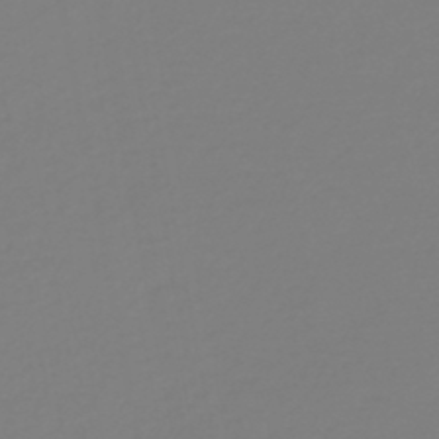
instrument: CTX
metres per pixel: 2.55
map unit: HNb
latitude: -46.2739
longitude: 55.1998
